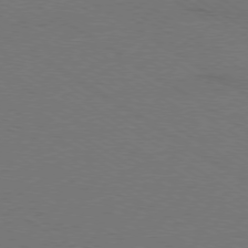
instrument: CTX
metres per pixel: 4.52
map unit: Ap
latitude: -79.3698
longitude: -84.6302
